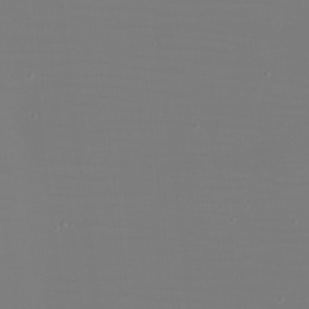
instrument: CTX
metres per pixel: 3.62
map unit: eHh
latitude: -5.8422
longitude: -83.8394
